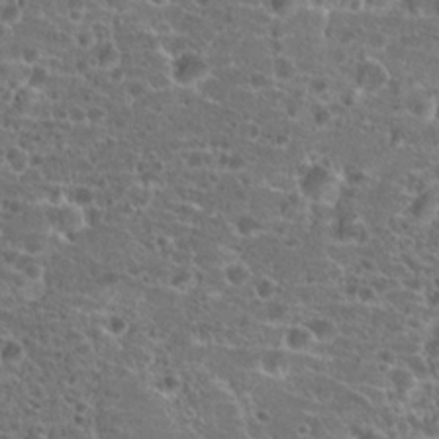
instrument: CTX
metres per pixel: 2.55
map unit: Hto
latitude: 19.0647
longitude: -41.2725
